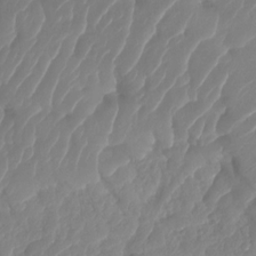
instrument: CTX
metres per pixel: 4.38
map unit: HNhu
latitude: -25.1242
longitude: 50.5196
